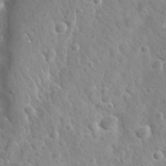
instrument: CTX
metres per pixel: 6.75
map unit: Nhu
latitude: 27.1592
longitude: -62.9703
